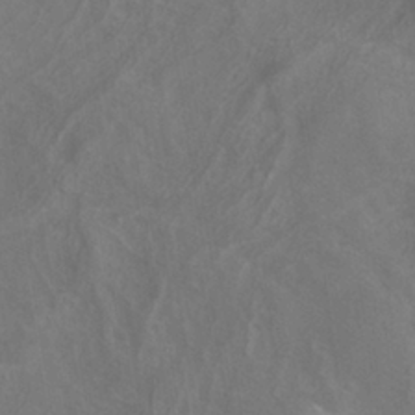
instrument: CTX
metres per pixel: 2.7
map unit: ANa
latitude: -37.4265
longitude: 95.5966
